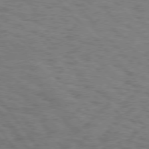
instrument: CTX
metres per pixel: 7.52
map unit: Hpe
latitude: 75.7261
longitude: -136.3845
